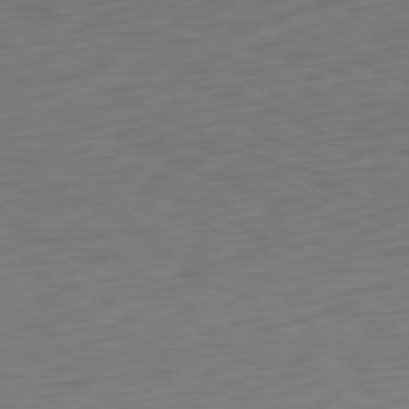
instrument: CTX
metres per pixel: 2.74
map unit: Ap
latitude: -81.5588
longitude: -60.0255
